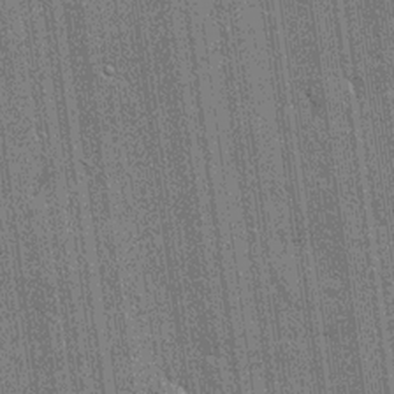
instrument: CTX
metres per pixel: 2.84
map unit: lHvf
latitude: 19.4615
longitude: 142.8974
